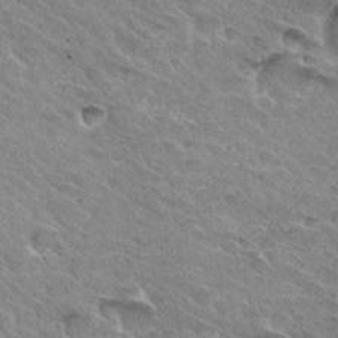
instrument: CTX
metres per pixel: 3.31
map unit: Hto
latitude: 31.9528
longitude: -46.0255
